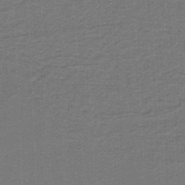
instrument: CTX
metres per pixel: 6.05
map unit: lHb
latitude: -40.9353
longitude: 54.5952
